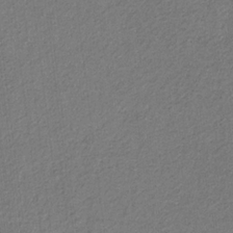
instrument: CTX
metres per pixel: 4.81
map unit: eHb
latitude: -30.4818
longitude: 66.0661
